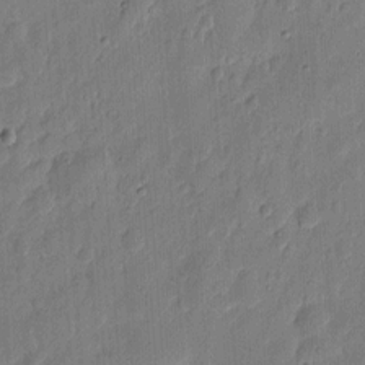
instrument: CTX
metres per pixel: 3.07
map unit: eHh
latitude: 7.5938
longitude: -73.4049
